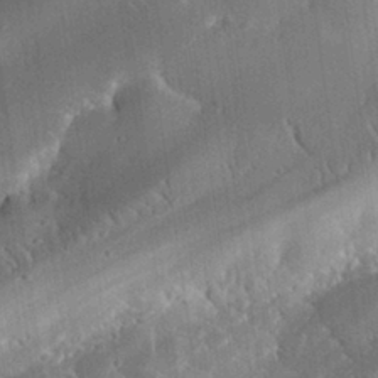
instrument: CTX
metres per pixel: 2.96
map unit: eHh
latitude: 29.8961
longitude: -79.9717
